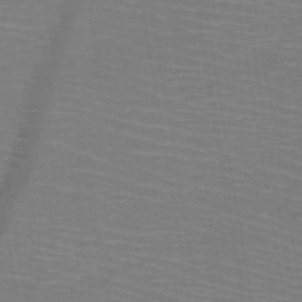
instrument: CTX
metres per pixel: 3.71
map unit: HNb
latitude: -50.3684
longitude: -44.9702
